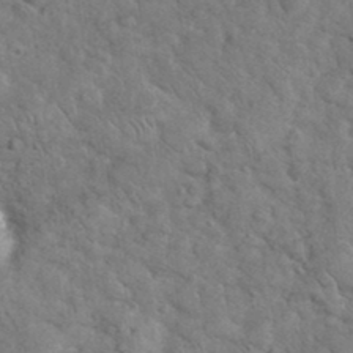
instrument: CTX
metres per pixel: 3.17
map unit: eHh
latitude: 36.8002
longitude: -65.4993
